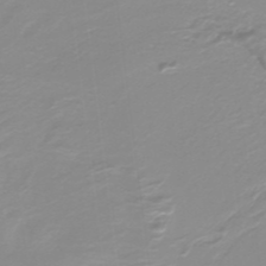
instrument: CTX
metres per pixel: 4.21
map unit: lHb
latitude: -40.0661
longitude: 52.7274
